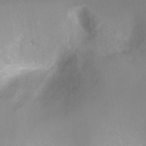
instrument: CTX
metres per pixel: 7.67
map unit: Ht
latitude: -10.2551
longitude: -28.2144
